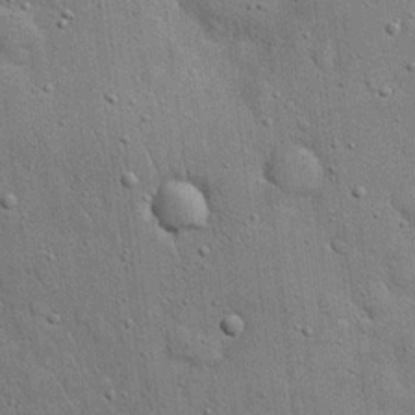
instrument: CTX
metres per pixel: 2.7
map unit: eHh
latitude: 19.8772
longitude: -61.3481
